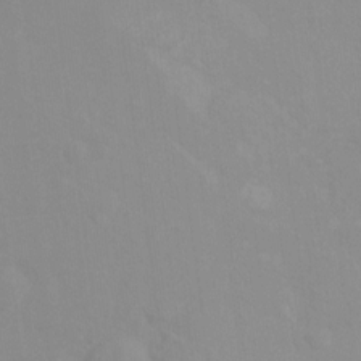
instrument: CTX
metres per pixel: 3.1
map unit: Ht
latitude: -13.5021
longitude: -58.3089
